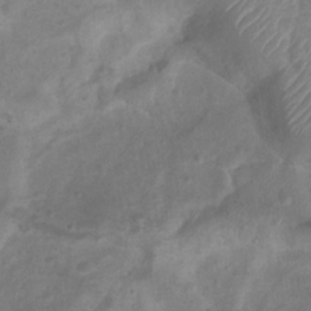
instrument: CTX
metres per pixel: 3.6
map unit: Htu
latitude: 3.0080
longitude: -21.5371
